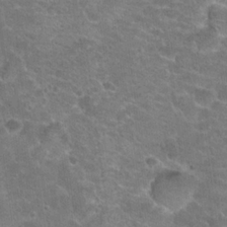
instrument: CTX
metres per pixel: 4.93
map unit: Hto
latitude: 20.9703
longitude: -43.1781
